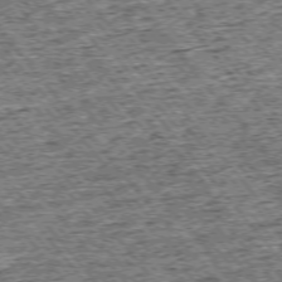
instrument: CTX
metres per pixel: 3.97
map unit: Ap
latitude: -75.3132
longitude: -91.3671
